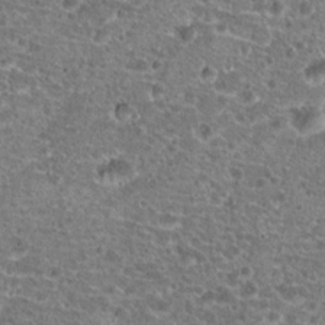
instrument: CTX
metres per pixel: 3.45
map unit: Hto
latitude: 20.1578
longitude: -41.9906
